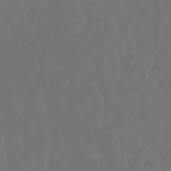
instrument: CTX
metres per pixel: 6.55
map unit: lHb
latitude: -47.3320
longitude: 79.3320
